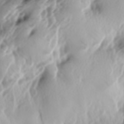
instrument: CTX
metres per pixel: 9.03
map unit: lAa
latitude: -6.5951
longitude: -124.0822
